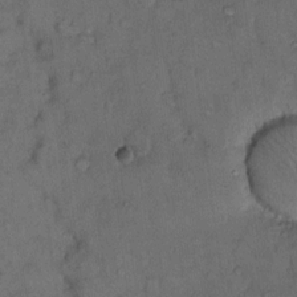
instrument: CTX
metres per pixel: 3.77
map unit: Hto
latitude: 11.0459
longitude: -61.9339
